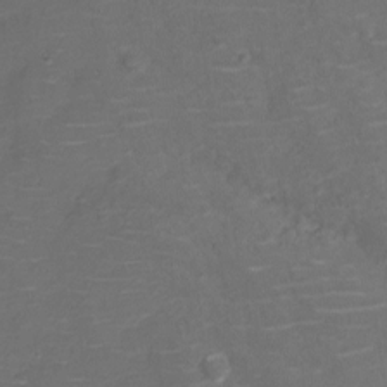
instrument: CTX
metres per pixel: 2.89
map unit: Nve
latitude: -20.3495
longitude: 104.1605
